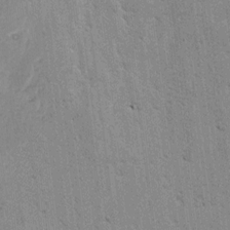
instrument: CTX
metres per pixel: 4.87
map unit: lAvf
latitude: -4.4251
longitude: -113.2726
